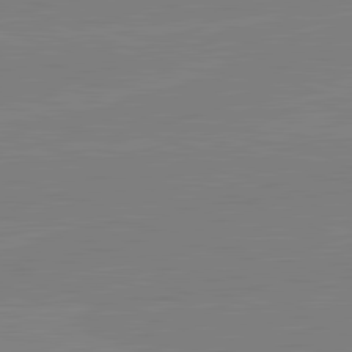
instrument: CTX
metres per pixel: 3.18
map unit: lApd
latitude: 82.2144
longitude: -158.2334
